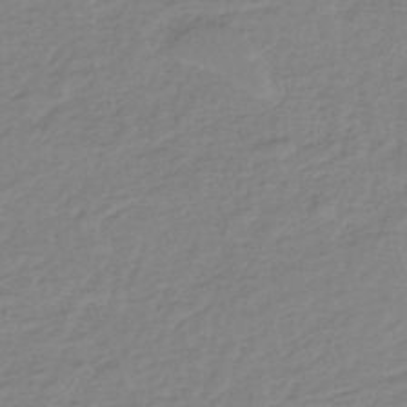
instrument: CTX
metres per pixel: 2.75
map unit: eHh
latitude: -45.8611
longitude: -29.2915
